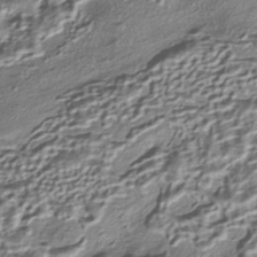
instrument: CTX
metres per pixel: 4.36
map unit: HNhu
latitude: -40.3495
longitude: 107.5777
